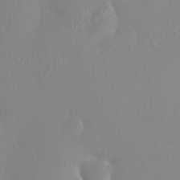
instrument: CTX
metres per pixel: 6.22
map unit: HNhu
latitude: 6.1767
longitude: 13.3888
